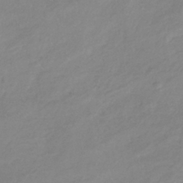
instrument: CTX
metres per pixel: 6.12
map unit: lHb
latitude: -37.0297
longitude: 73.4643
